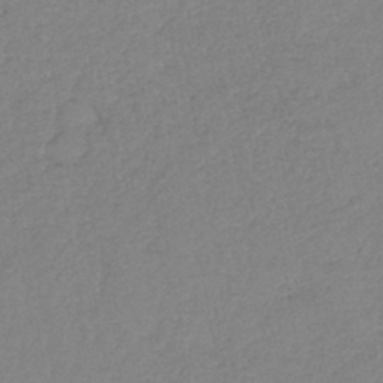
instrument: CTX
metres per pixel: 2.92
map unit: lHb
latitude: -41.0486
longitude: 61.8044
